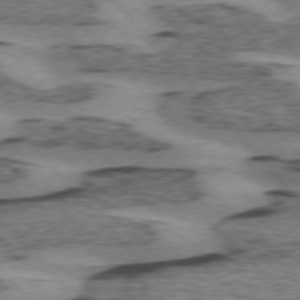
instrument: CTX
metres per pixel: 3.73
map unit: lApd
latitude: 75.2915
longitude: -78.1389
